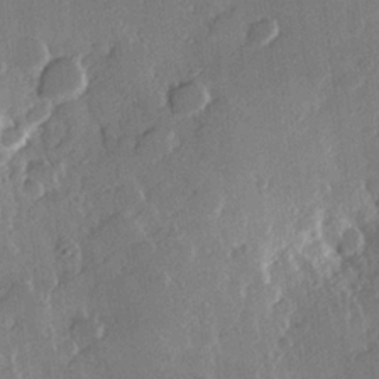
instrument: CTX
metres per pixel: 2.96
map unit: Hve
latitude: 22.5924
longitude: 149.2565
